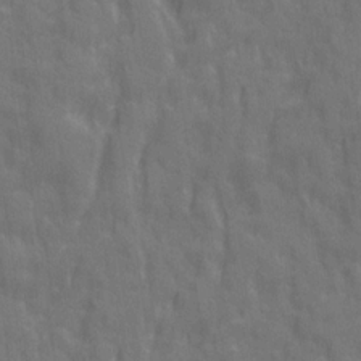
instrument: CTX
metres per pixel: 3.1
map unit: Ave
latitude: 20.4601
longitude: -134.3278
